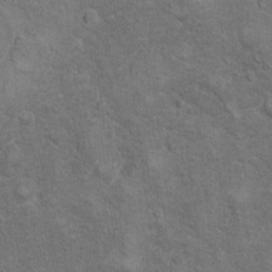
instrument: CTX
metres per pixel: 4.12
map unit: Hto
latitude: 10.2334
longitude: -36.8947
